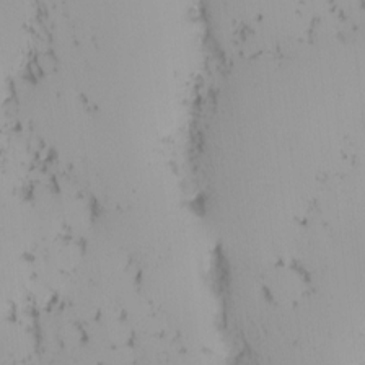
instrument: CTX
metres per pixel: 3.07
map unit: eHh
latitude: -1.8801
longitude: 20.5384
